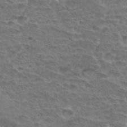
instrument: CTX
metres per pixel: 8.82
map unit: Hto
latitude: 33.9528
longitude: -44.4034
